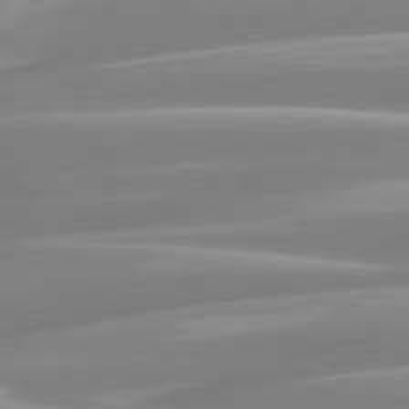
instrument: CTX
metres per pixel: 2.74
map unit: lApd
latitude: 80.4412
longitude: -129.4804
